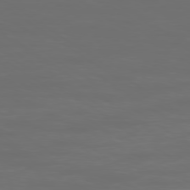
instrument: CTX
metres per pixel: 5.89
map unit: Ap
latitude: -78.9919
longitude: -93.0836
